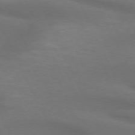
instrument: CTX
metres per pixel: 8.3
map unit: lApd
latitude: 72.7058
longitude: -48.8569
